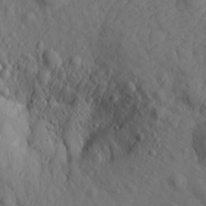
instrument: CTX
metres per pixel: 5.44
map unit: Aa
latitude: 15.8962
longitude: -143.7261
